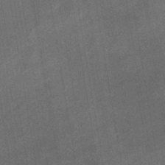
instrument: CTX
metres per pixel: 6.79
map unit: lHb
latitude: -38.1795
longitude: 74.1228
